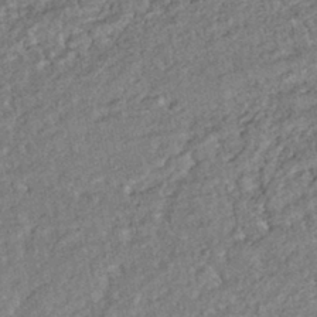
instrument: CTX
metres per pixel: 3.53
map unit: HNhu
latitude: -43.8800
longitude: 100.1416
